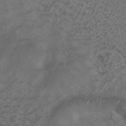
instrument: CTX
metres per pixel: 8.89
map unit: ANa
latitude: 40.0444
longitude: 28.9731
